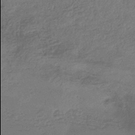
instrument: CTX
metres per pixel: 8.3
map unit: eHb
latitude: -35.7100
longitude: 82.0094
